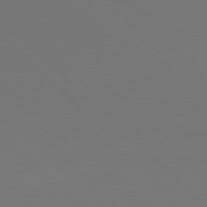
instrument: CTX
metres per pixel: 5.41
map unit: Hpe
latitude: 77.9717
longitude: -175.3482
